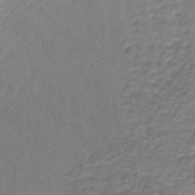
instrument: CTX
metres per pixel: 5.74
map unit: HNhu
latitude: -40.5951
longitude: 108.7274
